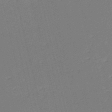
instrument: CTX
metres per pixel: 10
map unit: HNb
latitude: -54.5574
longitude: -39.8016
